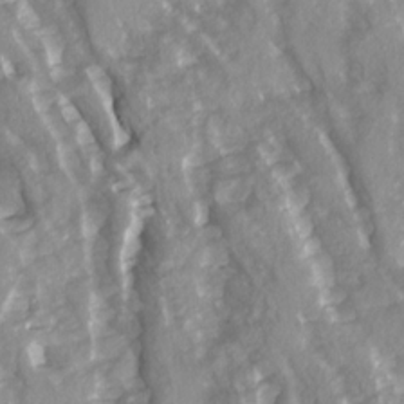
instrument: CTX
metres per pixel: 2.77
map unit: Ave
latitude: 15.2348
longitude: -131.2915
